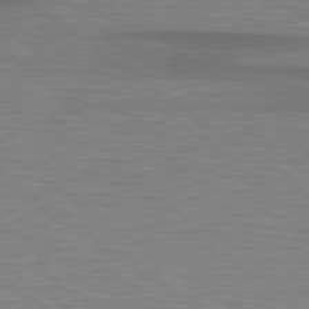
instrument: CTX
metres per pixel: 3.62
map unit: lApd
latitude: 79.2726
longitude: -90.2900
